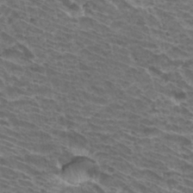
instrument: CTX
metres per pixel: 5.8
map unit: Hto
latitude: 31.9151
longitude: -41.7071
